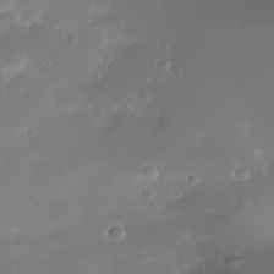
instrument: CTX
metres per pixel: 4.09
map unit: Nhe
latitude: -35.7100
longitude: -131.1215
